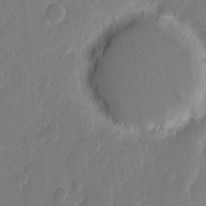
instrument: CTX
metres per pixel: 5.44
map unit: eHh
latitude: 10.4412
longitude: -67.7449
